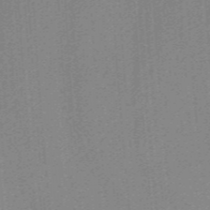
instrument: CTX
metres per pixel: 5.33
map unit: HNb
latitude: -38.6708
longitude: 54.0850
